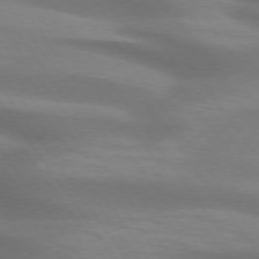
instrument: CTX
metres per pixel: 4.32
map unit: lApd
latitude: 74.6113
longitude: -59.4426
